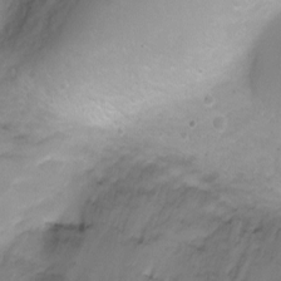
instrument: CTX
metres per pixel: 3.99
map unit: Ht
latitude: -2.0472
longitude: -29.1970
